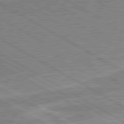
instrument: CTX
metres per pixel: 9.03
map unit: lApd
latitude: 80.7435
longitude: 143.1053
